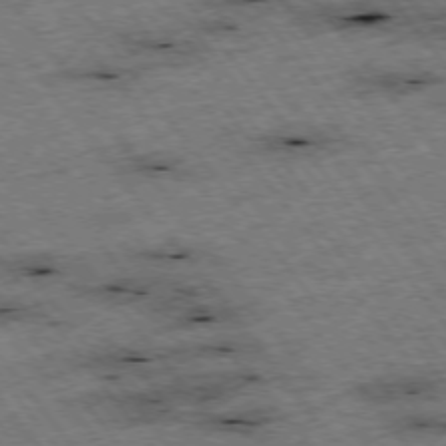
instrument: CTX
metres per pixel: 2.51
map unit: Hpe
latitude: -75.2943
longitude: -22.0822
